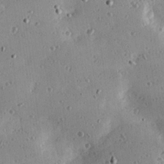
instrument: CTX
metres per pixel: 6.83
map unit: Hve
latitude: 25.8772
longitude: -93.4615
